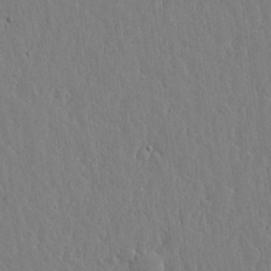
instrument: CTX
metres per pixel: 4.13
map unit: lHvf
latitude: 17.0647
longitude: -115.7071
